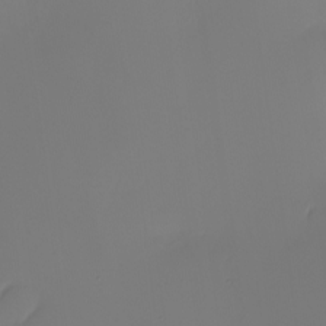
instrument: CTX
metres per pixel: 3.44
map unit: eHh
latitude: -5.1242
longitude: -87.5749
